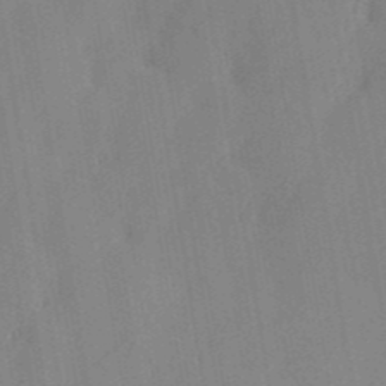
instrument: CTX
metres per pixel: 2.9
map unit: eHh
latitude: 34.2900
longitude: -133.7450
